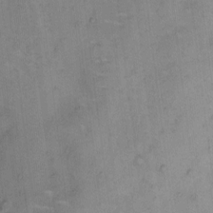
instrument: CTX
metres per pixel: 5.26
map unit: Hto
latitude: 4.8947
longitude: -61.0647
